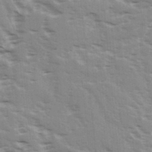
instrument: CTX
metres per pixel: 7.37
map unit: Ave
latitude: 15.8395
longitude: -129.7072
